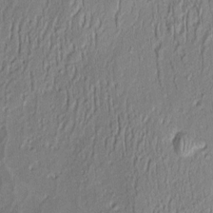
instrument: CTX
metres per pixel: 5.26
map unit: Aa
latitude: 8.7813
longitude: -132.7624
